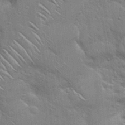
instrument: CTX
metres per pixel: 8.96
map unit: Hto
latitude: 18.4412
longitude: -51.9150
